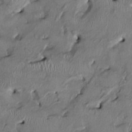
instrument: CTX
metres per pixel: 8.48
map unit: HNhu
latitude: 2.3467
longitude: -5.5938
